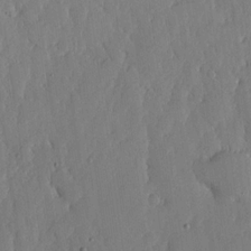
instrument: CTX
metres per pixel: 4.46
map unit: lHvf
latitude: 17.7072
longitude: -115.4048
